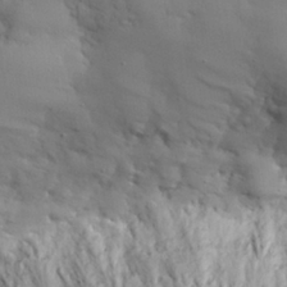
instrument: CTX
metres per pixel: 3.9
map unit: Nhu
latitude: 28.4790
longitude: -68.8191
